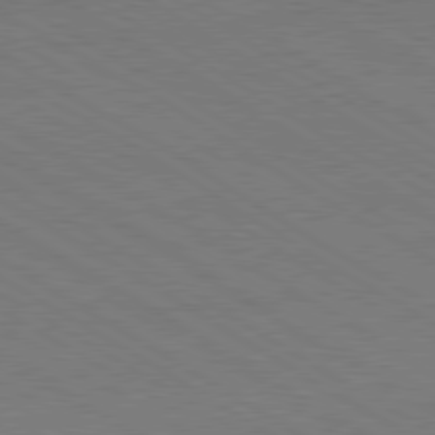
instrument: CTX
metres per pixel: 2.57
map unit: Ap
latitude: -81.7100
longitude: -73.1026
